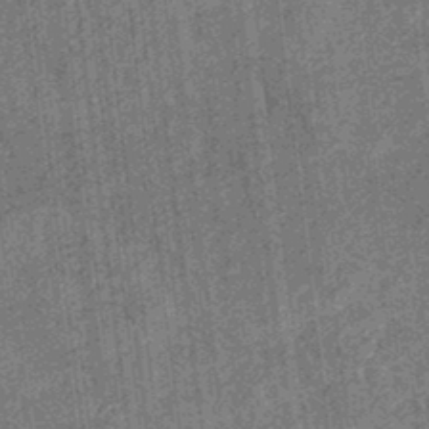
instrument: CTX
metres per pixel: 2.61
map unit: eHb
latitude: -35.4076
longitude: 79.3320
